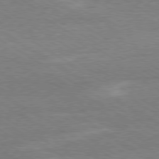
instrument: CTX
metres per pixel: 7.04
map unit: Ap
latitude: -80.3495
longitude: -87.9150
